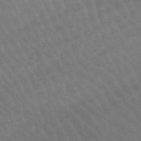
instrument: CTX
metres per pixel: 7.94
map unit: lHb
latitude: -45.5021
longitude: 77.3510
